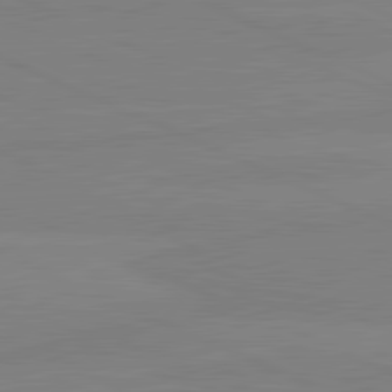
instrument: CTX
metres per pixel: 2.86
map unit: lApd
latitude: 81.3671
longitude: -178.8569
